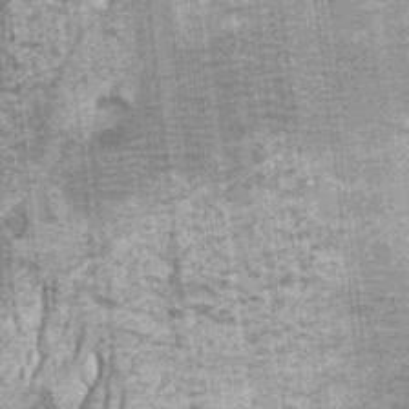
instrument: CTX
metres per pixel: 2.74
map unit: Ht
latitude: 0.0255
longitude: -17.4237
